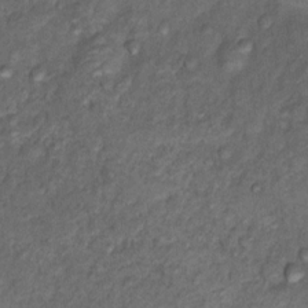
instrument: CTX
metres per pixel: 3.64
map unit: Nhu
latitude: 10.4034
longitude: -26.8947
